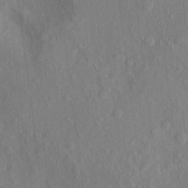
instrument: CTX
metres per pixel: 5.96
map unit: eHh
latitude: 5.0647
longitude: -73.4805
